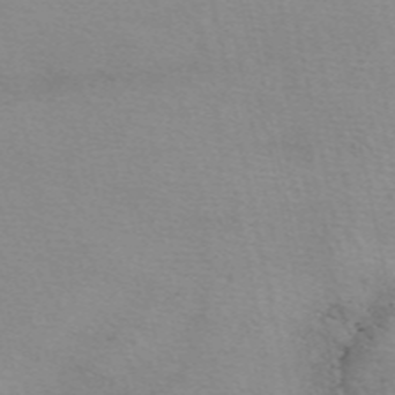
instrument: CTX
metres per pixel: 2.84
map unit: eAb
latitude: 49.8583
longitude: 106.7841
